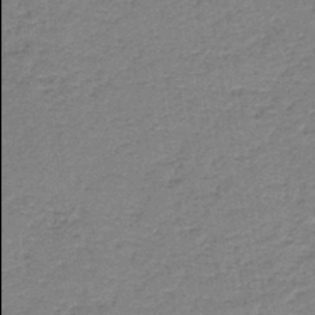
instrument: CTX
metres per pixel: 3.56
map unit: HNb
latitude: -44.0661
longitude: 50.0094
